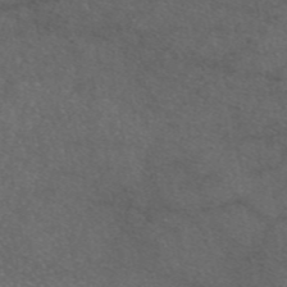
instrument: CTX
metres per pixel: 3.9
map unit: eAb
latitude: 47.3671
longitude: 112.1417
